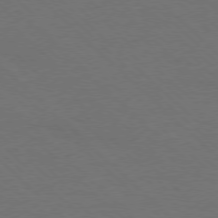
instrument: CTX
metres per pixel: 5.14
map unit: Ap
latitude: -78.1416
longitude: -86.7057
